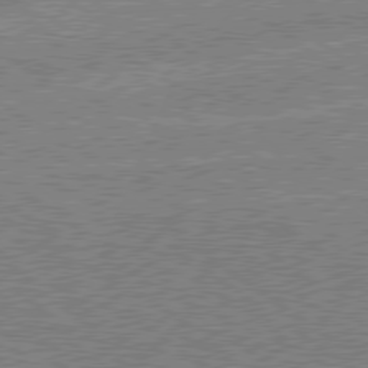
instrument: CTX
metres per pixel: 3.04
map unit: Hpe
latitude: 78.8758
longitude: -145.7449
